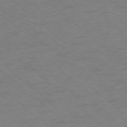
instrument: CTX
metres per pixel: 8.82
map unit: Ap
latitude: -77.4454
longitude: -77.2159
